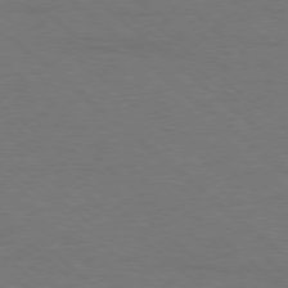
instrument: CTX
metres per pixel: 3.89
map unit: Ap
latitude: -78.6329
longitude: -85.9150
